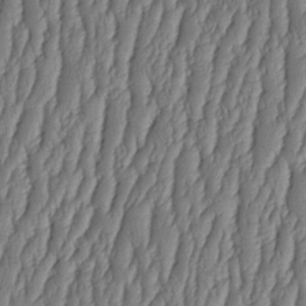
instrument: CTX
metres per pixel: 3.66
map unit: HNhu
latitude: -2.6329
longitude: 13.6344
